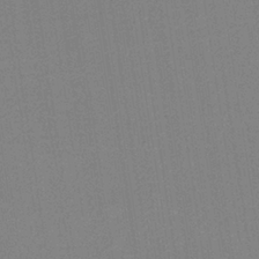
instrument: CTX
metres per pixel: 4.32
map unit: lHb
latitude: -34.7841
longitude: 65.8234
